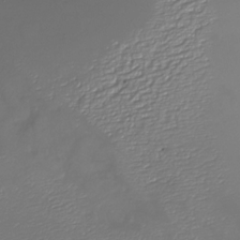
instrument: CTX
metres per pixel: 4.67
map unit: Nhu
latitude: -26.8408
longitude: -57.4993
